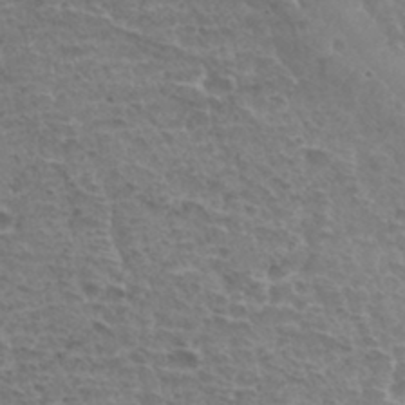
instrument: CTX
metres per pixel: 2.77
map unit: Hto
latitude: 33.6694
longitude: -44.9136
